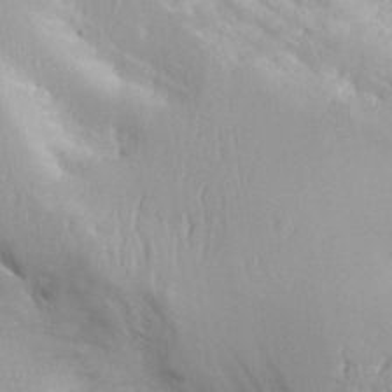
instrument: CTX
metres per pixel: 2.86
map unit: Aa
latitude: 30.1200
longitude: -131.9906
